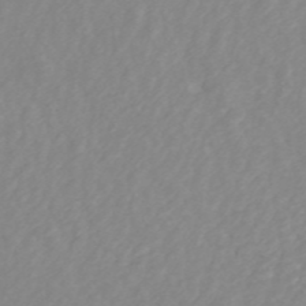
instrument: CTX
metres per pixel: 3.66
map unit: ANa
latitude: 45.0647
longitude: 22.8975
